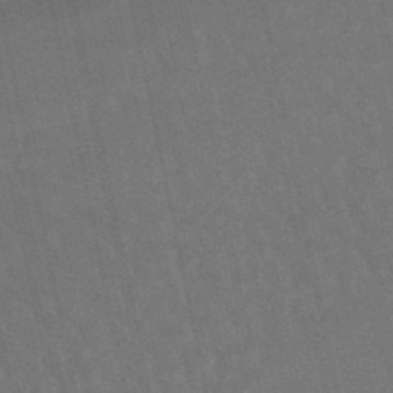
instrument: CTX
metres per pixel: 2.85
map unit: lHb
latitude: -50.4251
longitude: 80.5385
